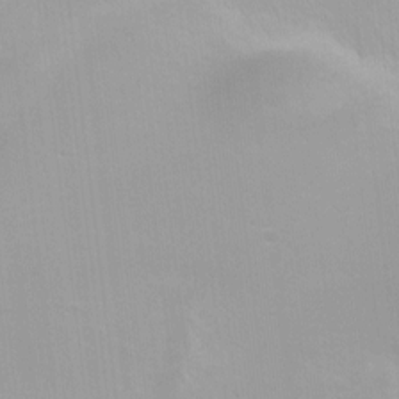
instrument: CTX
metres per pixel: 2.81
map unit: Nhu
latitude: -8.0850
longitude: -42.1956
